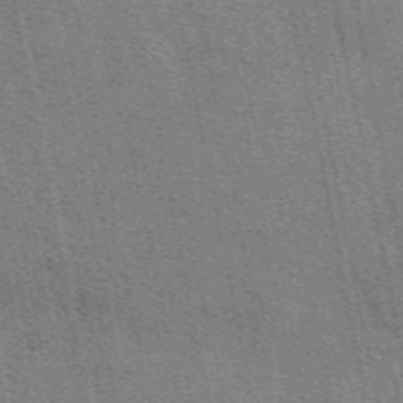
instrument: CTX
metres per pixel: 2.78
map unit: eAb
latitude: 49.4237
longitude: 116.1794
